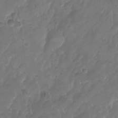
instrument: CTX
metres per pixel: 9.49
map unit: Nhu
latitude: -27.1242
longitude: -71.4048
